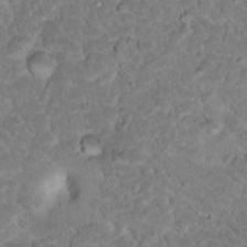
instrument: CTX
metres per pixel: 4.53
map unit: Hto
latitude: 18.8380
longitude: -34.2711
